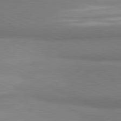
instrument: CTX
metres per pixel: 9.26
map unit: lApd
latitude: 81.6127
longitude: 160.4251
